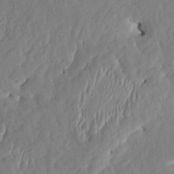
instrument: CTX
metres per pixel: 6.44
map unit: HNhu
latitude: 4.1767
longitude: -4.7246
